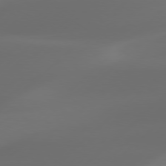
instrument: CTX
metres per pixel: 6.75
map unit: Hpe
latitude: 76.4979
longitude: -131.7261
